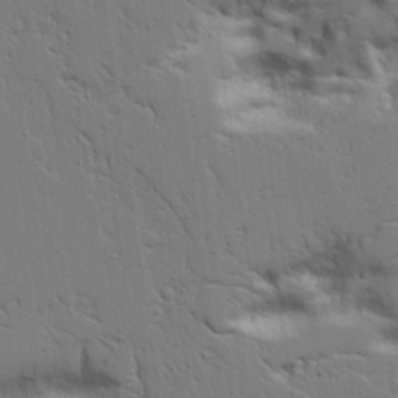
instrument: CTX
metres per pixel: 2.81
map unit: Aa
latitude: 21.2915
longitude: -123.8961
